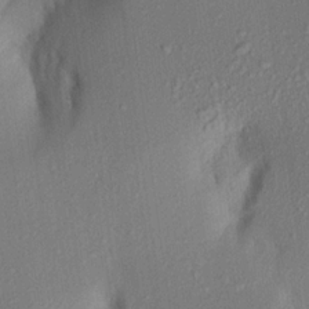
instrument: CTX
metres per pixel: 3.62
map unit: Aa
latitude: 21.3104
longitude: -146.8569
